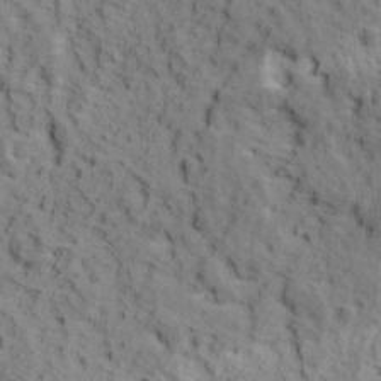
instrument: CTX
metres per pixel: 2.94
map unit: Ave
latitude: 11.9717
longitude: -104.9514
